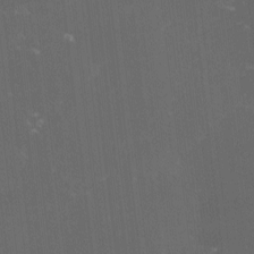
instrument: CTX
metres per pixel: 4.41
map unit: lHvf
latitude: -14.1228
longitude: -101.1214
